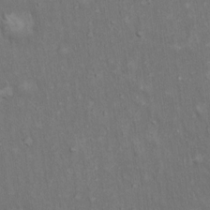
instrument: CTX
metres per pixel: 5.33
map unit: Hto
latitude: 15.2915
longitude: -60.8191
